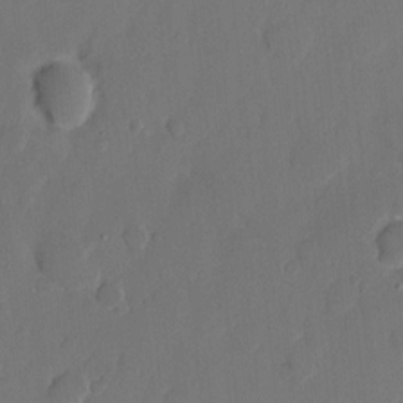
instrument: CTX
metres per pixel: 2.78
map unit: eHh
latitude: 9.3104
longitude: -67.8205
